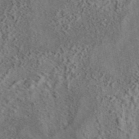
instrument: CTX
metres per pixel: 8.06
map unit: eAb
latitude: 43.7450
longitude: 115.5021
